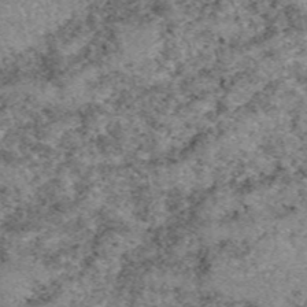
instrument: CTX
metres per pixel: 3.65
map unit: eAb
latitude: 49.4048
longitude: 109.3132
